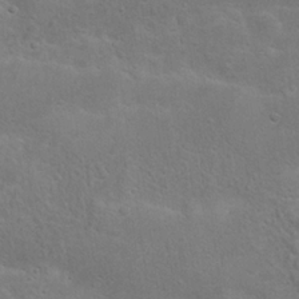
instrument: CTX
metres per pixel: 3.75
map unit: Nhu
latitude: 22.8569
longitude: -71.8583
